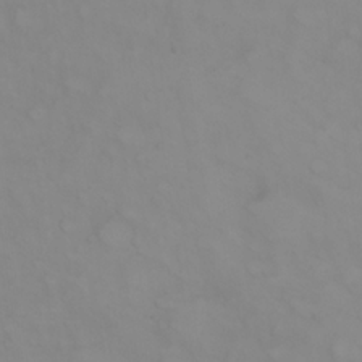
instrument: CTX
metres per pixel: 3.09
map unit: eHh
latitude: 22.6679
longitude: -61.8016
